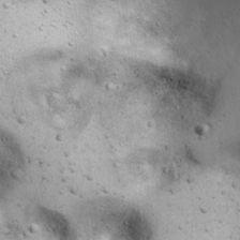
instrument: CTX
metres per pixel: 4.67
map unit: eHh
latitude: 22.6868
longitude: -69.6694
